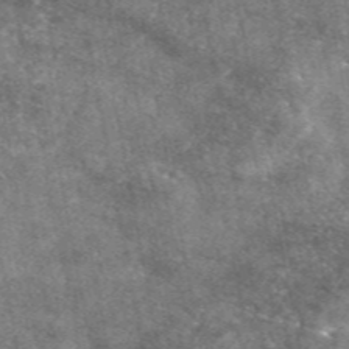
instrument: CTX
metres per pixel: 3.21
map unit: eAb
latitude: 47.3860
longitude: 122.0283
